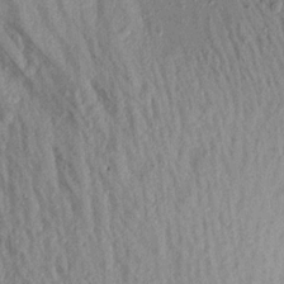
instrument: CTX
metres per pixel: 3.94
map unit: Aa
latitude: 18.9702
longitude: -147.1592
